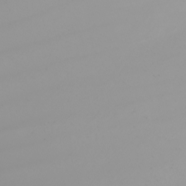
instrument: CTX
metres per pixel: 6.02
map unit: Nhu
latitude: -5.8611
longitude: -93.2915
